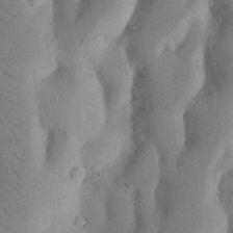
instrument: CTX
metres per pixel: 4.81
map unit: Nhu
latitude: 17.9150
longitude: -75.6883
